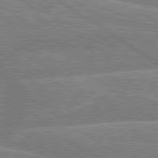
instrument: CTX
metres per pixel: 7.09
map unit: lApd
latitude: 79.6505
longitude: -157.6127
